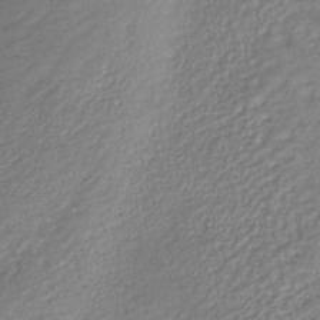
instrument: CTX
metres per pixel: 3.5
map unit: lHb
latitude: -40.9730
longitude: 72.7841
